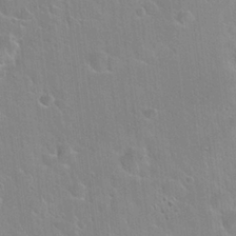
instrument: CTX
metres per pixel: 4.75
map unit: Hto
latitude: 22.3278
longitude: -52.2145
